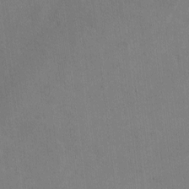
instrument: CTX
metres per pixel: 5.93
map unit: lHvf
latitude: -9.1809
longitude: -100.9136
